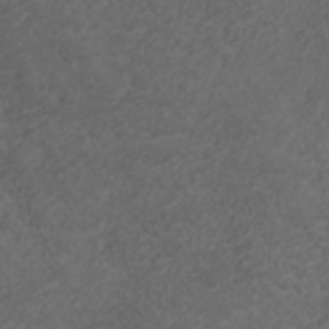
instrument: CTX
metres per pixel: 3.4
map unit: ANa
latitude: 35.8394
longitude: 14.1606
